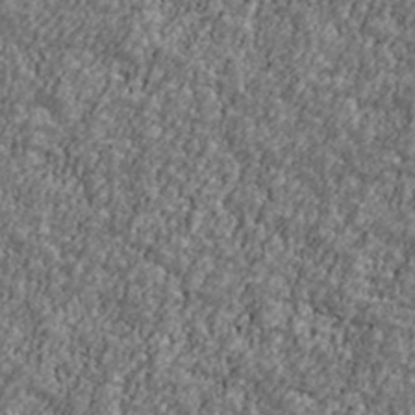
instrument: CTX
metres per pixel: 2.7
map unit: Ave
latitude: 41.9717
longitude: -111.5182
